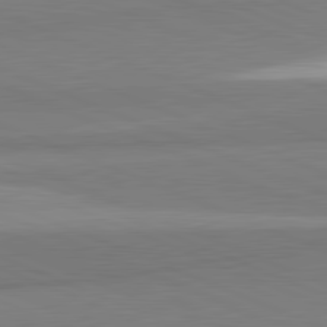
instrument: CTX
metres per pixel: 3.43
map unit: lApd
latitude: 81.9528
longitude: 160.5952
